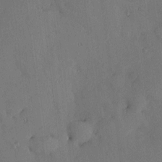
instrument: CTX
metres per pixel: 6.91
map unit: HNhu
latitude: 6.6490
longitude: 15.0109
